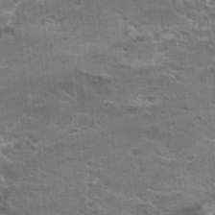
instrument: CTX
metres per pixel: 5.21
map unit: Hto
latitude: 23.0269
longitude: -41.9150
